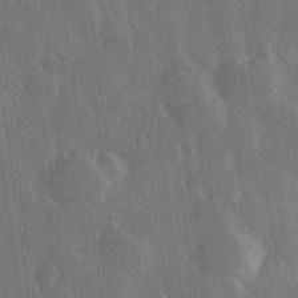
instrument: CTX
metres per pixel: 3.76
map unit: Hve
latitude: 28.7246
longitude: 147.4454
